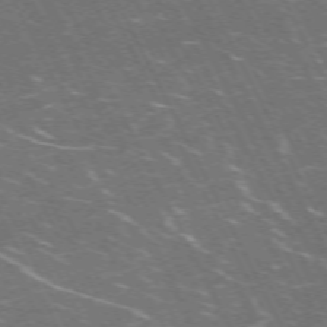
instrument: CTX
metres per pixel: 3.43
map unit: Hpe
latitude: -71.4832
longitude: 8.5007
